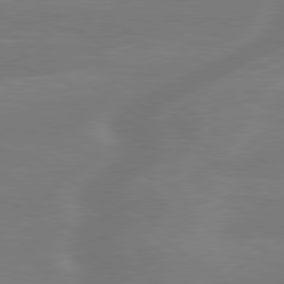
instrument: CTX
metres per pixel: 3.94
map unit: lApd
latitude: 79.6505
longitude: -142.1011
